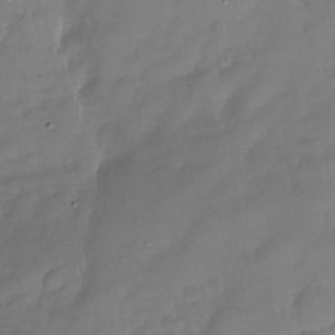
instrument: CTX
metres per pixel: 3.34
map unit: Nhu
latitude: -27.8422
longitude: -64.1011
